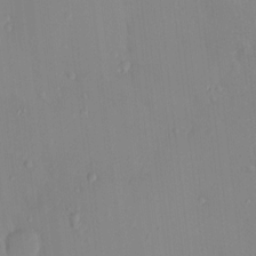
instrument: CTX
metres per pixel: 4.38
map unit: HNhu
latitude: 5.8961
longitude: 1.8045
